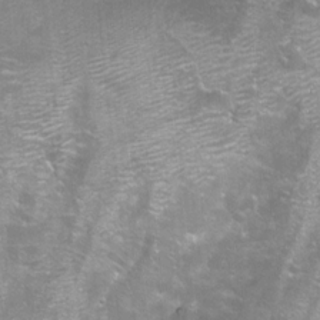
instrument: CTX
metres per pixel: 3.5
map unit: Aa
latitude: -9.1242
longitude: -71.7449
